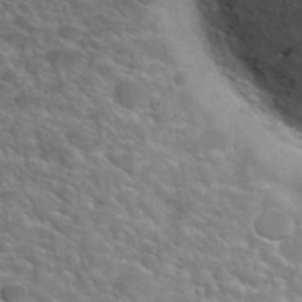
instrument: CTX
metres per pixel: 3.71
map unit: Hto
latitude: 34.1766
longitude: -50.2333
